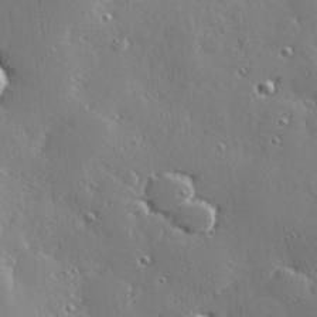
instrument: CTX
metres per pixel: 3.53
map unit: Hve
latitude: 28.5546
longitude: -91.9528
